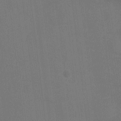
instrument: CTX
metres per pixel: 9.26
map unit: Ht
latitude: -1.9556
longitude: -20.2712
